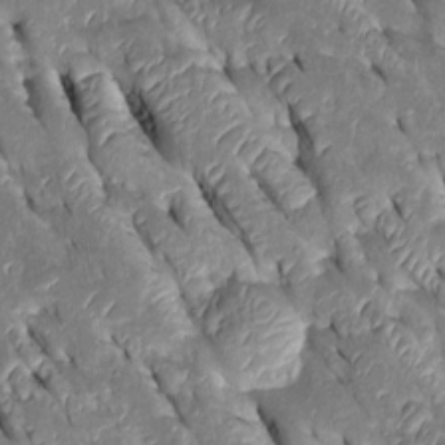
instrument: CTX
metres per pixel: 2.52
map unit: Htu
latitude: -0.0283
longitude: 148.4440
